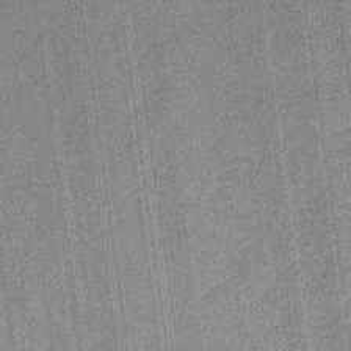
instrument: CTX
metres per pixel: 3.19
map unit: eHb
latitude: -30.4251
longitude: 64.4251
